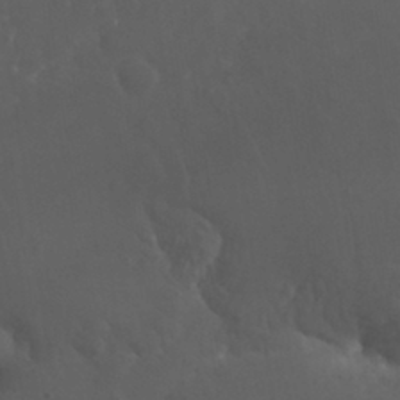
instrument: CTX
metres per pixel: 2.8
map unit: Nhu
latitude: 30.6680
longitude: -57.2725
